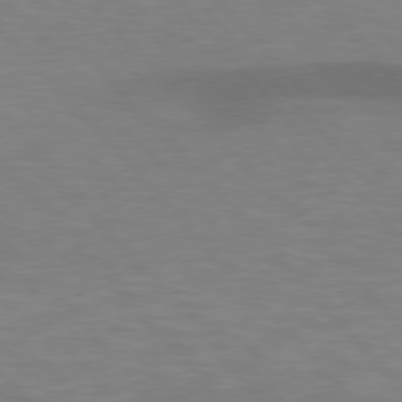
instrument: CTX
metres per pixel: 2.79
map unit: lApd
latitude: 76.6112
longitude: -58.9136
